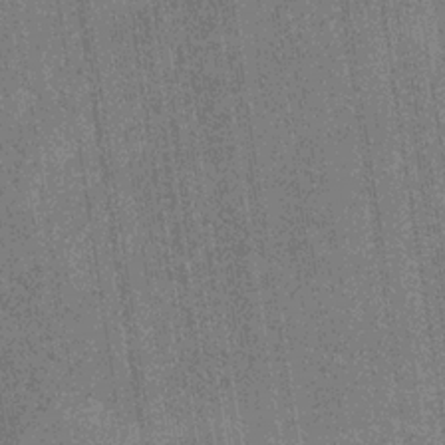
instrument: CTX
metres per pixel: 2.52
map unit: HNb
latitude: -31.5399
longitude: 60.2739
